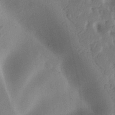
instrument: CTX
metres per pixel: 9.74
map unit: Ht
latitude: 12.1956
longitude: -74.6491
